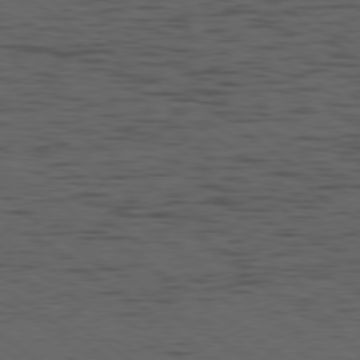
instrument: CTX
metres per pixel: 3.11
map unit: Ap
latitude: -79.6721
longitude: -100.0444
